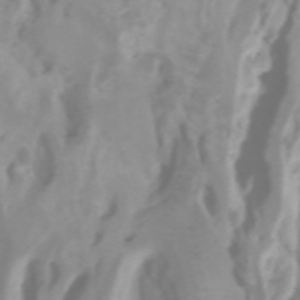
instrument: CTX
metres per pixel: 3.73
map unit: Htu
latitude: -4.8975
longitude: 137.3698
